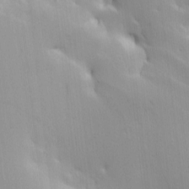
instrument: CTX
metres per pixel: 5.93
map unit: Hve
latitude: 2.6679
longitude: -121.2537
